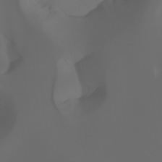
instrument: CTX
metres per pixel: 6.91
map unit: Aa
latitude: -6.9541
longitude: -72.3279
